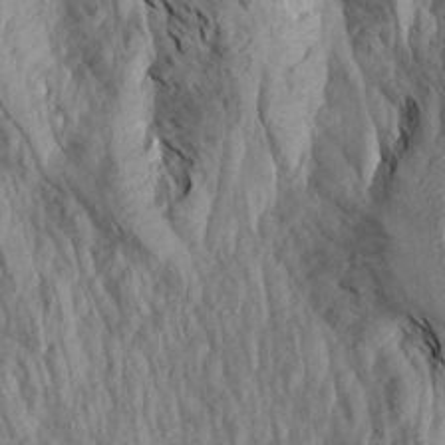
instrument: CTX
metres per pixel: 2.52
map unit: Aa
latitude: 18.8569
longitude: -145.7449
